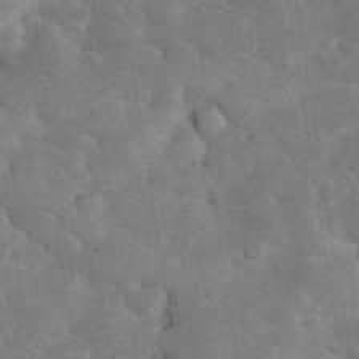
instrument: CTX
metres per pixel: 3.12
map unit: eHh
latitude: 34.7813
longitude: -68.1956
